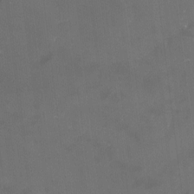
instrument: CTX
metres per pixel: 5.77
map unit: lHvf
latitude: -13.6911
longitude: -100.8758
